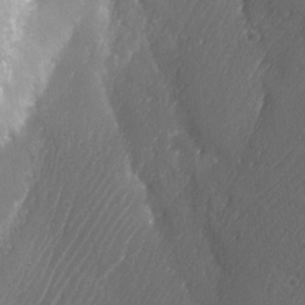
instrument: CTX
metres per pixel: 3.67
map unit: Ave
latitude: -6.8786
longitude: -119.7071
